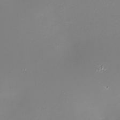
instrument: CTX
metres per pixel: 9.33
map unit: Nhu
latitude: -29.4832
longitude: -77.0269
